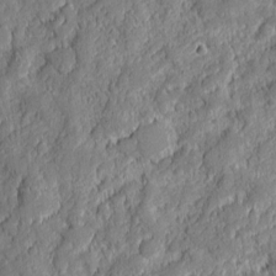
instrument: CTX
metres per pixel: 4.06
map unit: eHh
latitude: 6.4223
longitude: -76.2900
